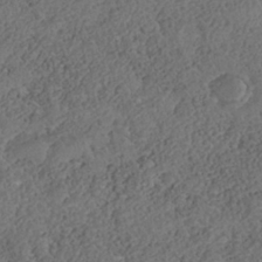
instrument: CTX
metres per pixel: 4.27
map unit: Nhe
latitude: -38.6141
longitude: -117.5182
